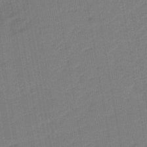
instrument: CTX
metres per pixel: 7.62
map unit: eHb
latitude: -47.8044
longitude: 88.1228
